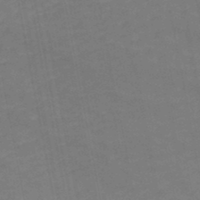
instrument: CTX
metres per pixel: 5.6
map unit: HNb
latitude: -48.4629
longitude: 58.3873
